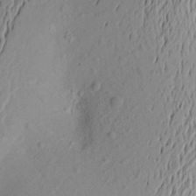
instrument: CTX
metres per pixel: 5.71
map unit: Aa
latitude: 21.6883
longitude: -145.1403
